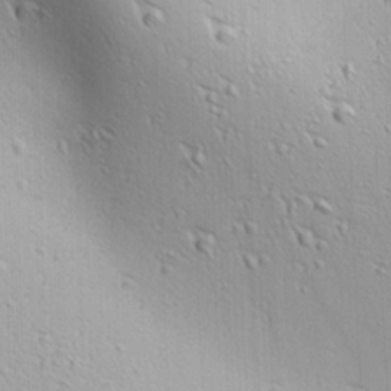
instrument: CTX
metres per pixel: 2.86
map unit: Ave
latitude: 22.3845
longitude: -137.0837
